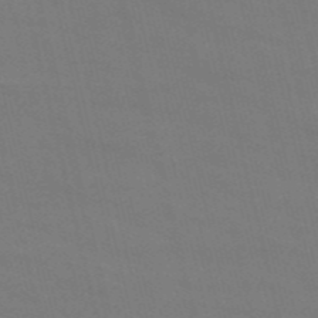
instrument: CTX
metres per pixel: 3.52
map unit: HNb
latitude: -54.5574
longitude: -37.5938
